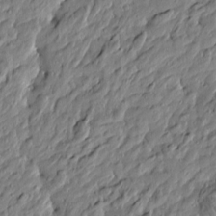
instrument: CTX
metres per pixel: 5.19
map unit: Htu
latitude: -5.5210
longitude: 177.8422
